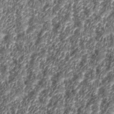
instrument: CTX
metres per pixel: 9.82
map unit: eHh
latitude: 35.6505
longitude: -137.2348
